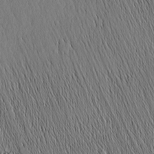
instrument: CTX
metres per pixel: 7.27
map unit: Nhu
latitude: -5.7666
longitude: -152.0444
